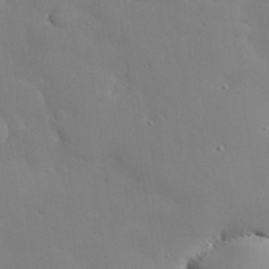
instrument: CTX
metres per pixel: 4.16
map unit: eHh
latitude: 30.7436
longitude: -82.7435
